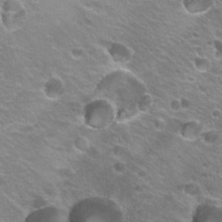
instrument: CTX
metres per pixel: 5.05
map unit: Hto
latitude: 22.7624
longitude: -32.5357
